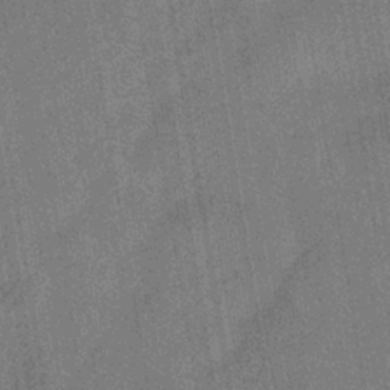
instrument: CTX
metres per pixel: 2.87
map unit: eHb
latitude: -34.7652
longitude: 80.5952
